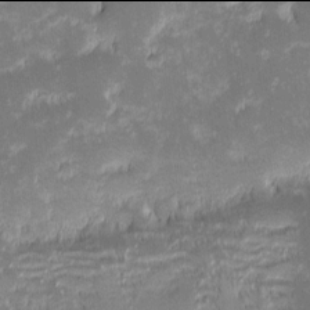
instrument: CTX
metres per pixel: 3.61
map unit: eHh
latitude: -2.0094
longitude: -86.4223
